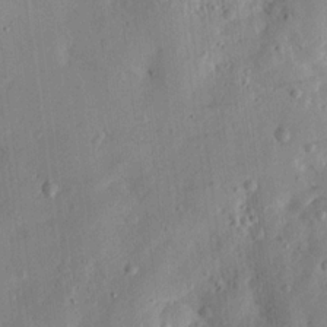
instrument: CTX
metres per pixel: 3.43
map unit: lHvf
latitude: 14.0444
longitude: 179.3131
